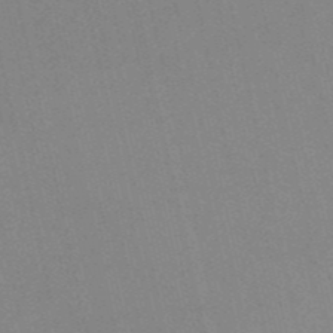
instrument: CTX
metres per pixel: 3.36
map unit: HNb
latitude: -51.7478
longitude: -50.5545
